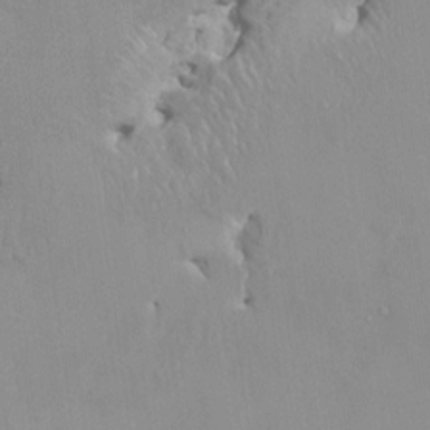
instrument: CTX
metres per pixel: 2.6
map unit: HNhu
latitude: 3.8394
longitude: 6.7085
